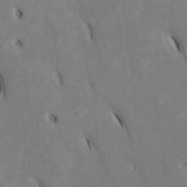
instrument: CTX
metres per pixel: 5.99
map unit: Htu
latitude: 2.9136
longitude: 147.8989
